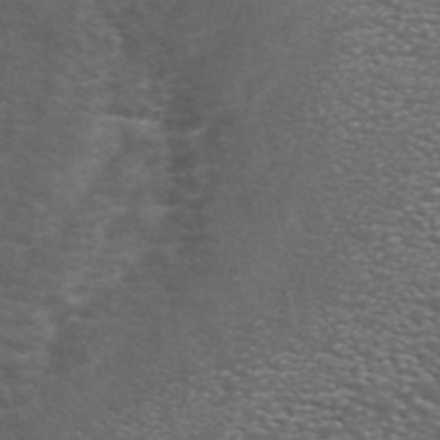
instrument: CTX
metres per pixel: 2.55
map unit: ANa
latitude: 44.3845
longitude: 23.8234
